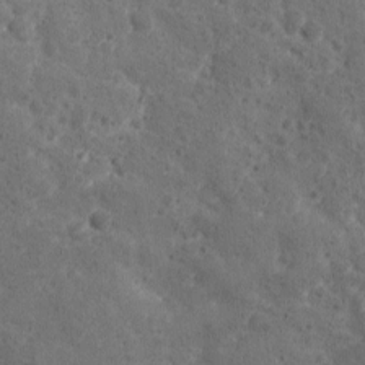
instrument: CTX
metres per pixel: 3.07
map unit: Ave
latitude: 10.6302
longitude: -105.7639
